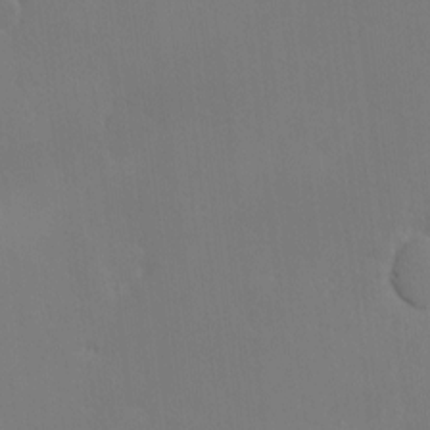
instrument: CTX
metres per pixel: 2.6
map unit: eHh
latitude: -3.0675
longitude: 19.5210
